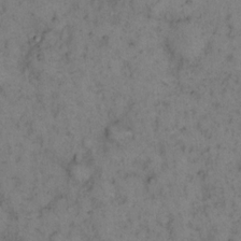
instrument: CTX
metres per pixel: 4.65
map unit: eHh
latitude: 15.9717
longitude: -63.5371
